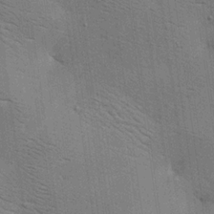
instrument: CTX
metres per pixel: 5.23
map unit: lAa
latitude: 18.7246
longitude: -139.5371
